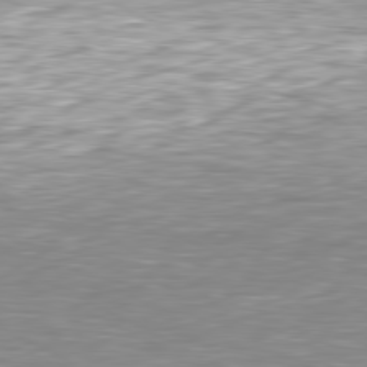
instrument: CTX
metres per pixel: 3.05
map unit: Hpe
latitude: -80.9920
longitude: 19.3888
